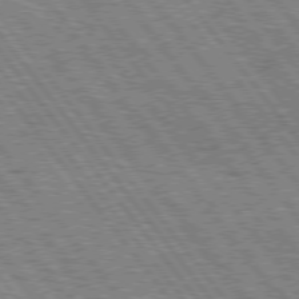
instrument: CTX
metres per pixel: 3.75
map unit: Hpe
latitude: 75.6316
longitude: -152.5735
